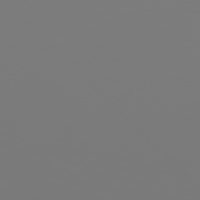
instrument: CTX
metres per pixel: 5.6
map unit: Hpe
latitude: 77.1214
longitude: -164.1767
